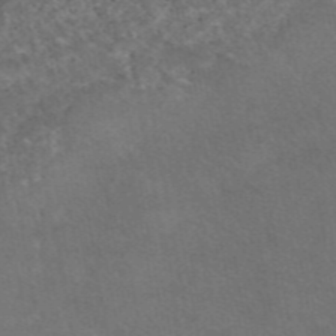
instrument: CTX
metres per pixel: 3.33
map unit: eAb
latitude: 47.8395
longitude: 113.4455
